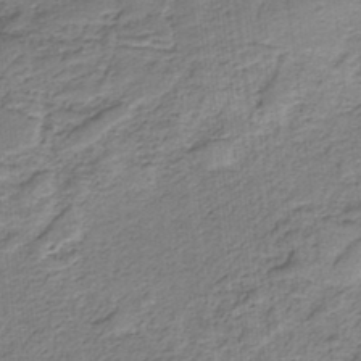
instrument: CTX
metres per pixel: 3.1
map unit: HNb
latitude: -35.9556
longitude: 55.6533
